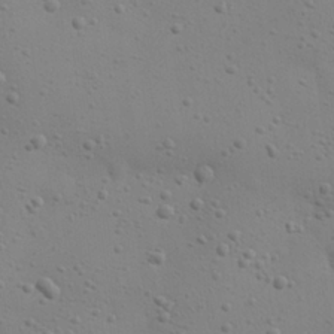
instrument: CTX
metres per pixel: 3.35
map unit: eHh
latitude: 24.4790
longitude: -69.7828
